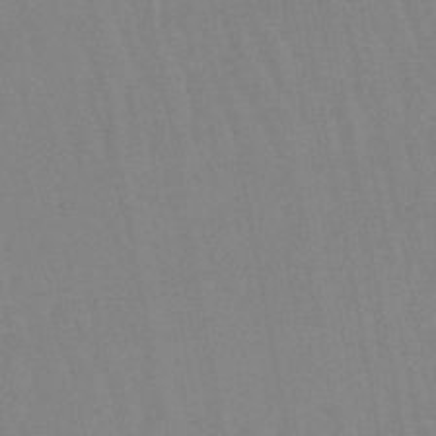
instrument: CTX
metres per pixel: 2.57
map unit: lHb
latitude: -45.8045
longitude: 78.7085
